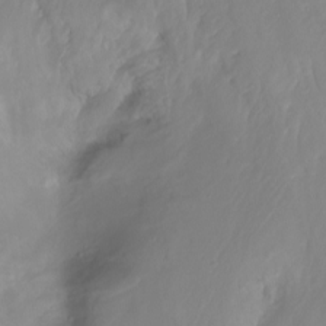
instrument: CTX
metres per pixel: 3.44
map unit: Nhu
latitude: -13.3888
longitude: -62.1389
